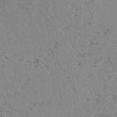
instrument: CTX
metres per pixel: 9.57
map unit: eAb
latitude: 49.7639
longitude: 107.1998
